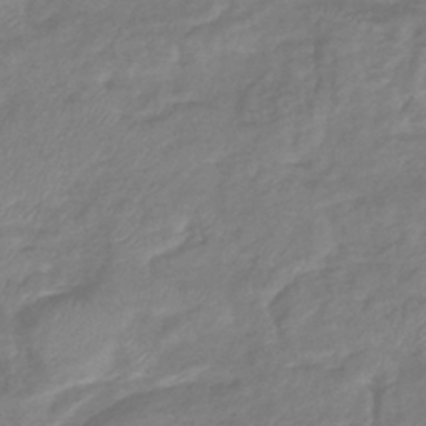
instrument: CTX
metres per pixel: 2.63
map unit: eHb
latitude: -41.4454
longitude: 81.5777
